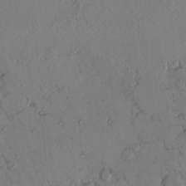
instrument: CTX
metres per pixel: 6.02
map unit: eHh
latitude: 0.4034
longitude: 16.7464
